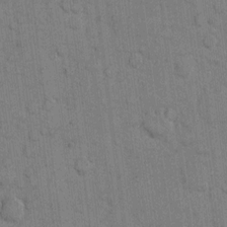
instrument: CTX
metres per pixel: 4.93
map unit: eHh
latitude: 10.4034
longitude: -66.2522
